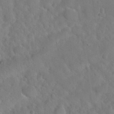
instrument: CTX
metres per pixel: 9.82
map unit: Nhu
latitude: 31.4238
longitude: -51.3292
